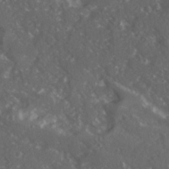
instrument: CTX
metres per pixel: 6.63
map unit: Ave
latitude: 15.6694
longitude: -131.2537
